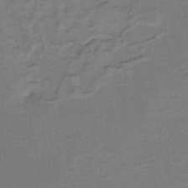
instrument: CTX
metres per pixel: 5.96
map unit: lHb
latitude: -40.5763
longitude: 52.8219
